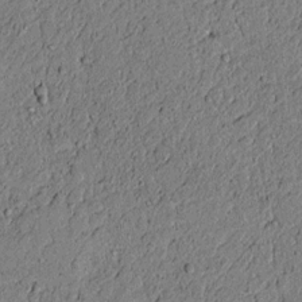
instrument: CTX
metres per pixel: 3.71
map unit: lAvf
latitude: 5.7261
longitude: 168.0283
